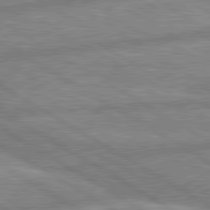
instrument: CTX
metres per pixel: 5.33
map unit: lApd
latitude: 80.3278
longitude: -170.4223
